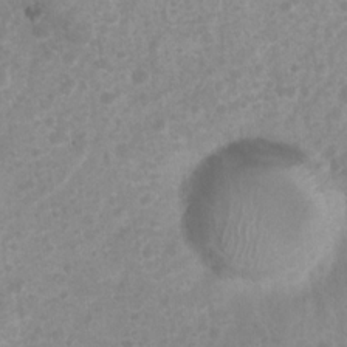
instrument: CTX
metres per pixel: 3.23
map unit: Nhu
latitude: 7.9150
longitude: -21.7072
